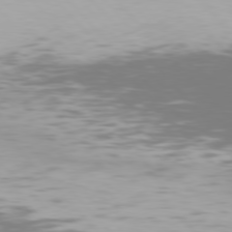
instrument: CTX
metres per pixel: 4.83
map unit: Hpe
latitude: 77.1592
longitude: -169.8961
